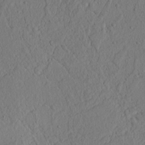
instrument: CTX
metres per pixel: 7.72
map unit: lAvf
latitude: 8.9325
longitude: 165.8045
